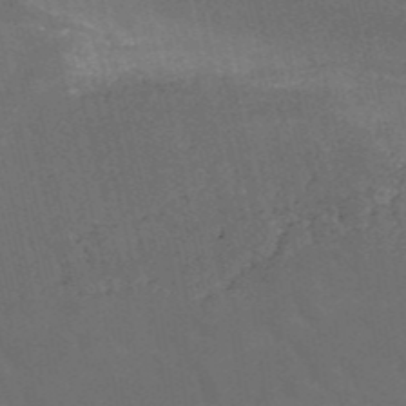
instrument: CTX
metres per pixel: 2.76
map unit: HNb
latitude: -51.3321
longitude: -48.6302
